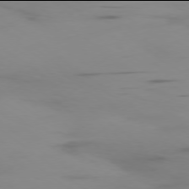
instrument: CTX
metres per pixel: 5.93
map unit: Ap
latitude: -78.0094
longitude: -65.7450
